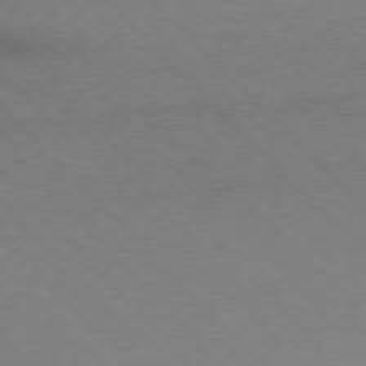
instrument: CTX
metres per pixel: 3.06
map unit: Hpe
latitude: 76.6868
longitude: -156.2711
